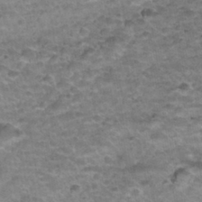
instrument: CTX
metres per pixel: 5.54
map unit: Nhu
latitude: 31.8206
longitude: -52.8380
